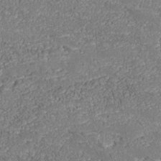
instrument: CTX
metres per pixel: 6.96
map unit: Nhu
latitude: -39.1998
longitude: -84.5735
